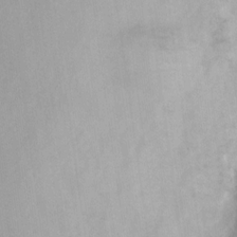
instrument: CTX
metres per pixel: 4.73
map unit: Nve
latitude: -24.5574
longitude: 107.7667
